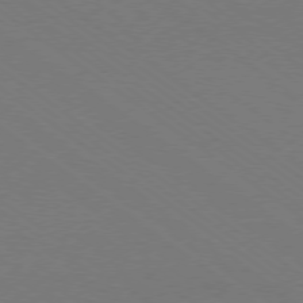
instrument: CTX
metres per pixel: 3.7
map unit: Ap
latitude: -78.6329
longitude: -94.8380
